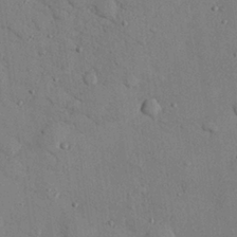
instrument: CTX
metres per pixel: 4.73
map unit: eHh
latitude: 25.8583
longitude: -76.8947
